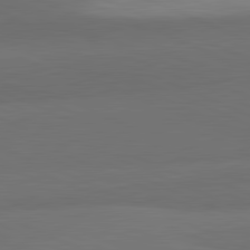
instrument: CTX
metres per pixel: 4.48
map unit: lApd
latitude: 82.1766
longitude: 157.1431
